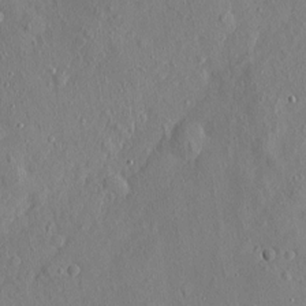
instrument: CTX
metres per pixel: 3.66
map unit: eHh
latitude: 4.1578
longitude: -74.8947
